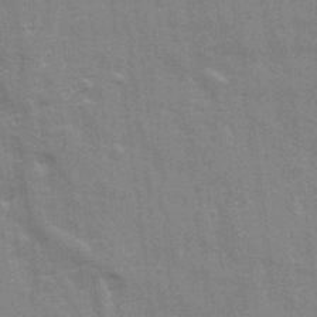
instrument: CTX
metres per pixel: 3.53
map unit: Ave
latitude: 22.1011
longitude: -133.6127
